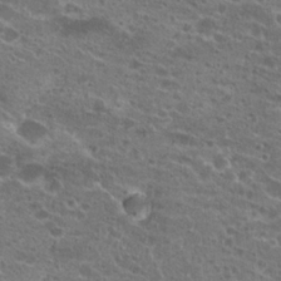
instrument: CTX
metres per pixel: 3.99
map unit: Hto
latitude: 22.0633
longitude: -41.5371
